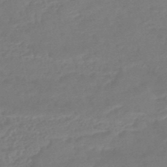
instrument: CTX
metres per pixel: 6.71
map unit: HNhu
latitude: -46.2172
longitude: 92.4251
